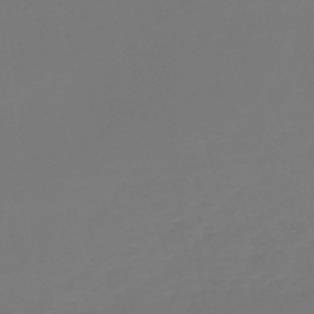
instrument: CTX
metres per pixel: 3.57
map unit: lHb
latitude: -46.8597
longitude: 65.5399
